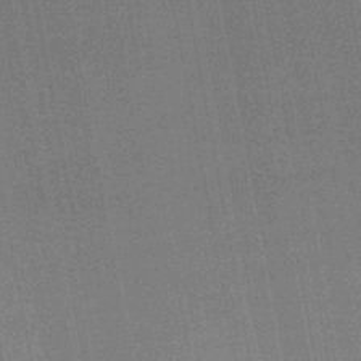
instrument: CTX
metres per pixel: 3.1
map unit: lHb
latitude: -47.5777
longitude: 66.7841
